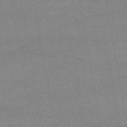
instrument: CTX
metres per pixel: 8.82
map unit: lHb
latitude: -45.6344
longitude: 75.0676
